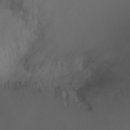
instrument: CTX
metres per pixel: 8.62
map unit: Ht
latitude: -1.6911
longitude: -20.1389
